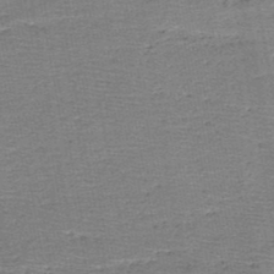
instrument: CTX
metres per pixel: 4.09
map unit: HNb
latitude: -49.0109
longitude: -42.5168
